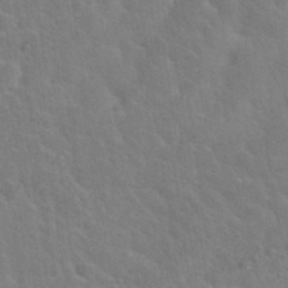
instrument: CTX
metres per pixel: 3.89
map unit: Nhu
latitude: 30.4979
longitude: -52.0255
